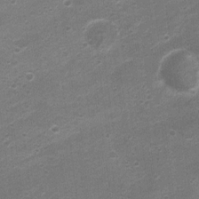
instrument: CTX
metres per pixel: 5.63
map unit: Nhu
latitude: 4.4790
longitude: -25.9528
